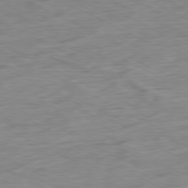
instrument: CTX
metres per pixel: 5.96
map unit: Ap
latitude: -80.2173
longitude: -82.2144
